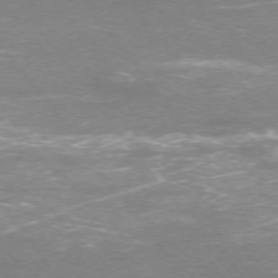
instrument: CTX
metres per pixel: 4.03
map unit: Ap
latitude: -75.2565
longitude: -75.0836
